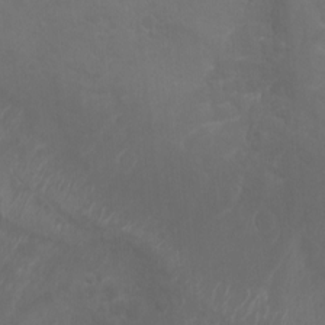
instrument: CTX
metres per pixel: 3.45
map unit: Nhu
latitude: -5.0486
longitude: -75.1592
